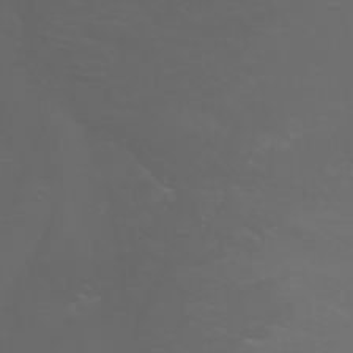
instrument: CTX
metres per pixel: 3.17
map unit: Ht
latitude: -3.6910
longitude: -60.8947
